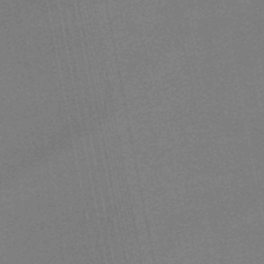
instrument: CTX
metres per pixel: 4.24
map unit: lHb
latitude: -48.3873
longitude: 68.8030
